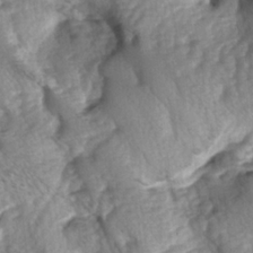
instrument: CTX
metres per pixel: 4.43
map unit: lAa
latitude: -5.7666
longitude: -126.3467
